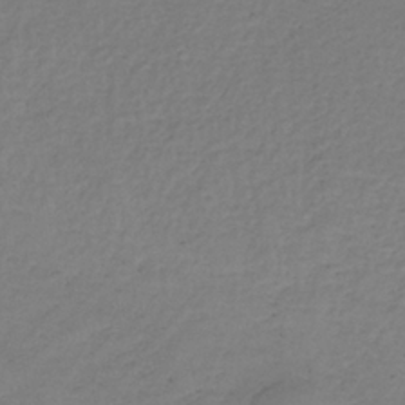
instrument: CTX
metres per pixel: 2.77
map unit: lHb
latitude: -35.3888
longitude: 66.6329
